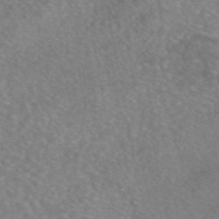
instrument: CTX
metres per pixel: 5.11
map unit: eAb
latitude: 45.3104
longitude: 107.7478
